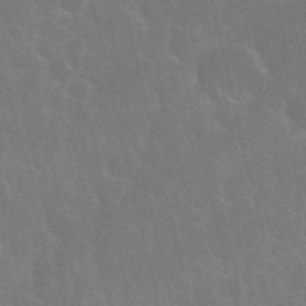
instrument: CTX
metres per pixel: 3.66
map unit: Nhu
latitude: 28.0444
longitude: -62.0255
